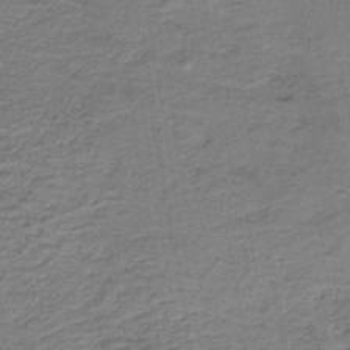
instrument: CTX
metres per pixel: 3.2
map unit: lHb
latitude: -41.7289
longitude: 53.1998
